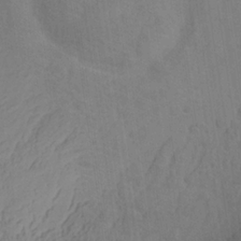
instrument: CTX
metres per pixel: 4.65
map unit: Hve
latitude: -33.9556
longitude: 91.9178
